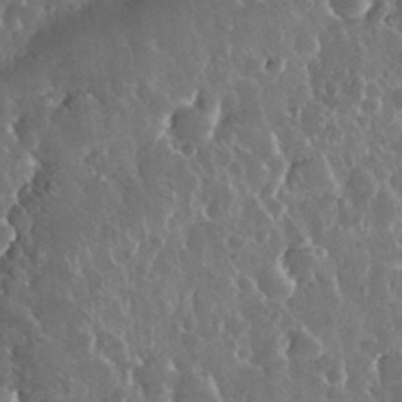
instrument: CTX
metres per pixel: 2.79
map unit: eHh
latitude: 34.3845
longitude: -57.7071
